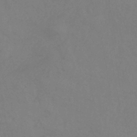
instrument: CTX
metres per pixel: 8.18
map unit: HNhu
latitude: -43.8989
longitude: 89.1998
